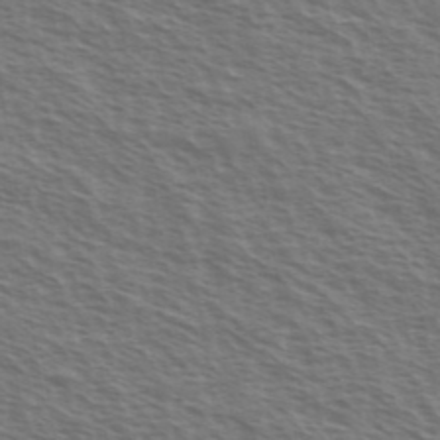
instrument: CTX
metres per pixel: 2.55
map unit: Ave
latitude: 37.9339
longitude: -111.2537
